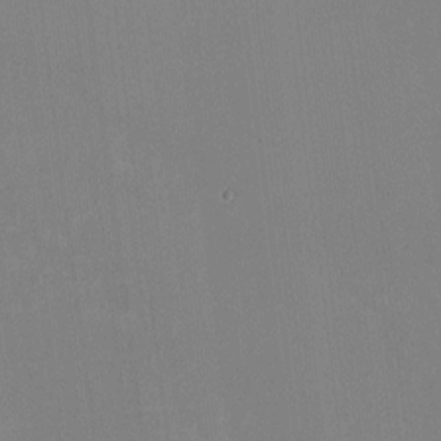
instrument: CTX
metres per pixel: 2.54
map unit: HNhu
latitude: -2.2550
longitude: -7.0458
